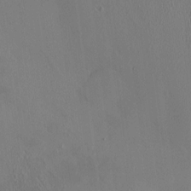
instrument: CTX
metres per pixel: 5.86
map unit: HNhu
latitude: 5.3859
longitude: 13.3321
